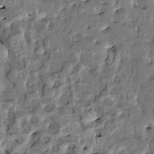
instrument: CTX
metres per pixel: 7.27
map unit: HNhu
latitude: 4.8380
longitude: 9.6155
